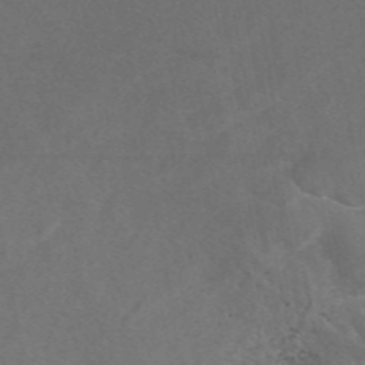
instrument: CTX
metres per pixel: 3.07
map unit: eAb
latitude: 47.3104
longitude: 117.4454
